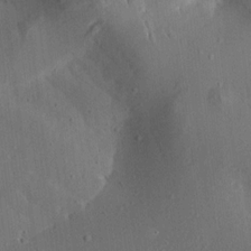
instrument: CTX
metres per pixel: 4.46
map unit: Aa
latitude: 12.6302
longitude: -143.6694
